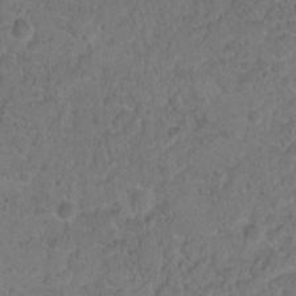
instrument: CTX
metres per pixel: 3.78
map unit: Hto
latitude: 17.5938
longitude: -40.8757
